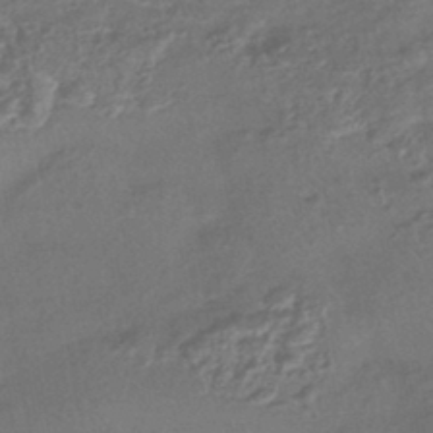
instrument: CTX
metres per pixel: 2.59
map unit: HNhu
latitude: -42.7085
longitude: 90.0850
